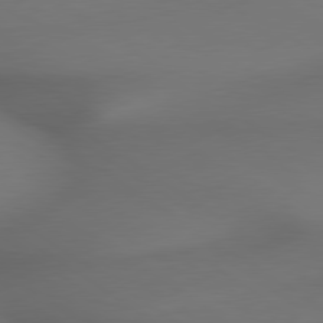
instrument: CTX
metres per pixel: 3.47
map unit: lApd
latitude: 79.5182
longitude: -174.7246
